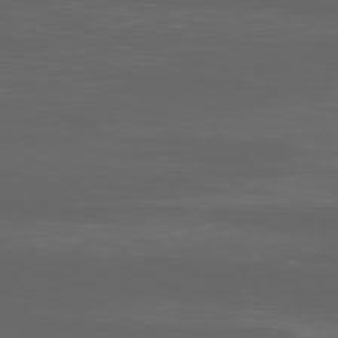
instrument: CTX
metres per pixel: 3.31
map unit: Ap
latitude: -79.9556
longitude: -93.6127
